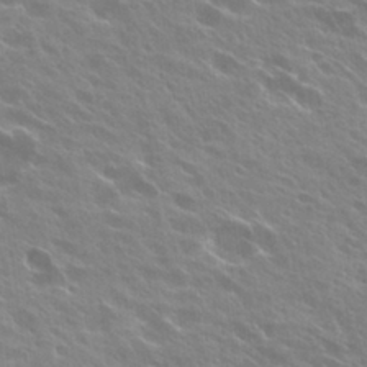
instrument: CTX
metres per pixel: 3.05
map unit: Hto
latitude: 27.3104
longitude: -41.2914
